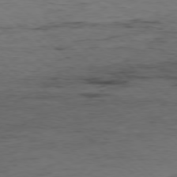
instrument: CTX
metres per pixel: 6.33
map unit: Hpe
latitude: -78.3117
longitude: 16.1039
